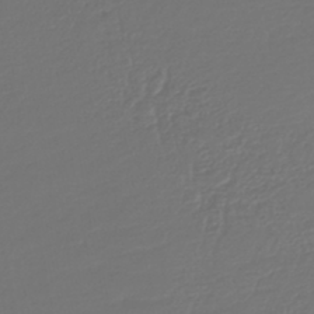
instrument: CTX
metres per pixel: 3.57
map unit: lHb
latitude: -43.5966
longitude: 77.2187
